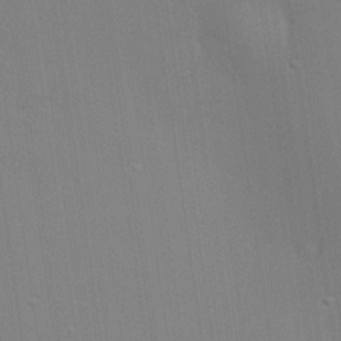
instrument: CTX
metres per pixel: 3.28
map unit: lHvf
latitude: 20.1767
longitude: 142.4062
